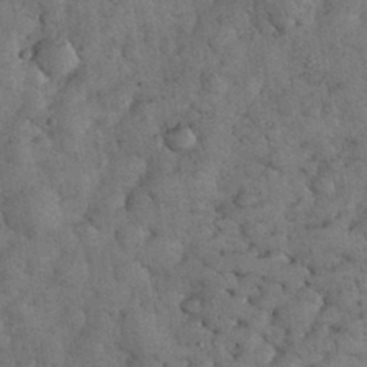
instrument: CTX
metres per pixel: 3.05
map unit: eHh
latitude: 34.2900
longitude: -68.1578
